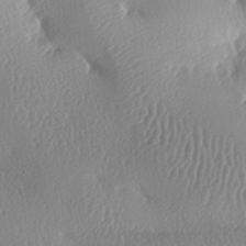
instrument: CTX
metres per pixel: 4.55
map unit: lAa
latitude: -8.6896
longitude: -128.1578
